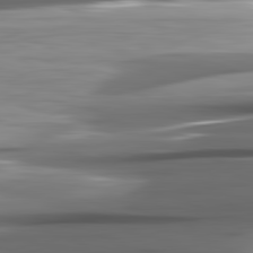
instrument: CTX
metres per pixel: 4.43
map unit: lApd
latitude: 82.2900
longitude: -140.8569
